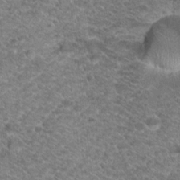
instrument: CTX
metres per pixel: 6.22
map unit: Hto
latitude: 19.5749
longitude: -37.6316
